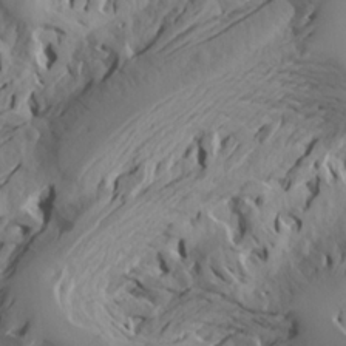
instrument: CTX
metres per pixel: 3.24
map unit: Aa
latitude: 17.8583
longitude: -144.1011
